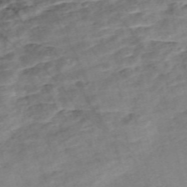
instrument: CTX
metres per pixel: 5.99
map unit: Nve
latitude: -56.8597
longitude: 53.6155
